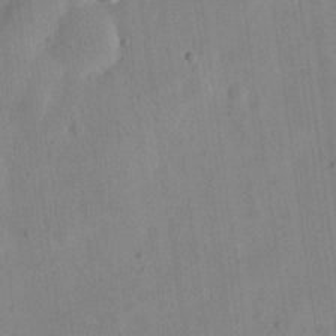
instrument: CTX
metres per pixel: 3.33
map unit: eHh
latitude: 20.8380
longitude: -70.1200
